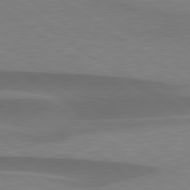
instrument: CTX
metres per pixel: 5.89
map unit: lApd
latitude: 79.2915
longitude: -94.8569
